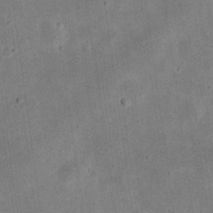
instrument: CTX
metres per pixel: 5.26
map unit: eHh
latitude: 23.9339
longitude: -68.6869
